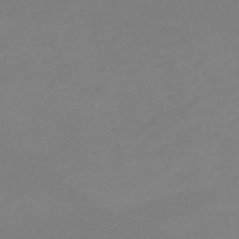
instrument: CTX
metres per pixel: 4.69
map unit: lHb
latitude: -46.8597
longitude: 66.9919
